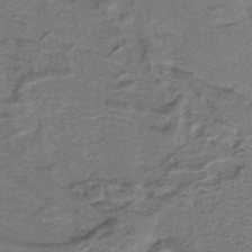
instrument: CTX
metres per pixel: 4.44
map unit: lHb
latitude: -37.9745
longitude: 57.2187
